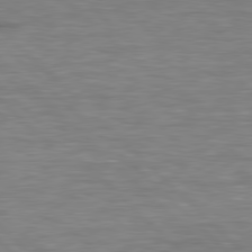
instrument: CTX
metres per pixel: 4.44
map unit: lApd
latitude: 78.9514
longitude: -116.0255
